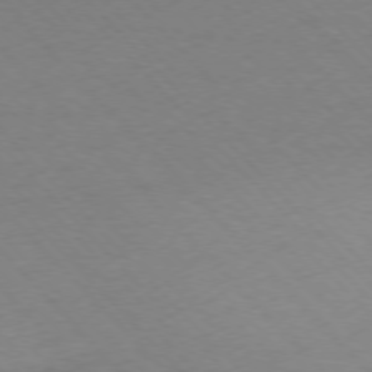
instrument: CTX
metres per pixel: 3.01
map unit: Ap
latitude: -77.0486
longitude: -86.2333
